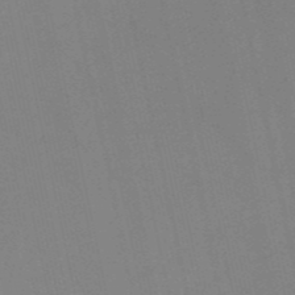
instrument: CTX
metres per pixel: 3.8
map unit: HNb
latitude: -52.7841
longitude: -47.1970
